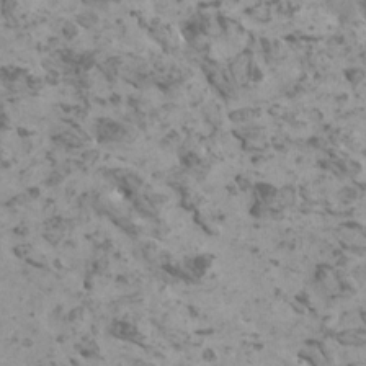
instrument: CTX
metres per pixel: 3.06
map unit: HNhu
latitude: 0.8191
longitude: 2.7274
